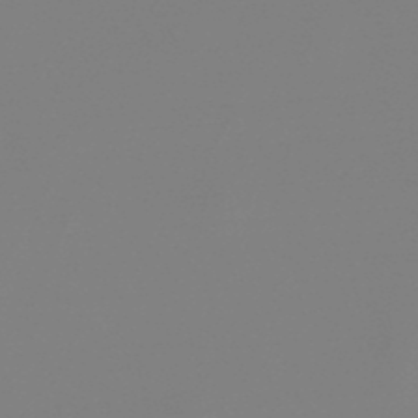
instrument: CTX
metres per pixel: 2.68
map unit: lHb
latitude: -49.2565
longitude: 68.3684
